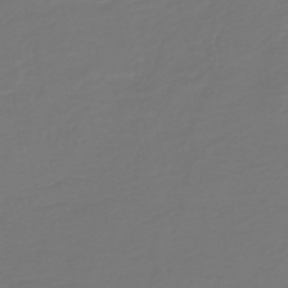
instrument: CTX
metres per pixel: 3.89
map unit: HNb
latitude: -46.7463
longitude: 54.6708
